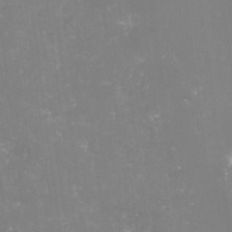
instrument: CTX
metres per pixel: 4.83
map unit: lHvf
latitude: -15.7856
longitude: -101.1403
